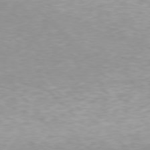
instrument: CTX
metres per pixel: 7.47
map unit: Hpe
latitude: 77.6127
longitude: -161.3481
